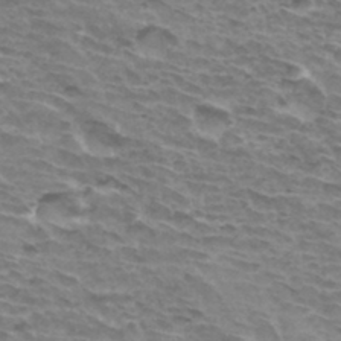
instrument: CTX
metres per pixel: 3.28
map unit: Hto
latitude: 34.0255
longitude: -43.4427
